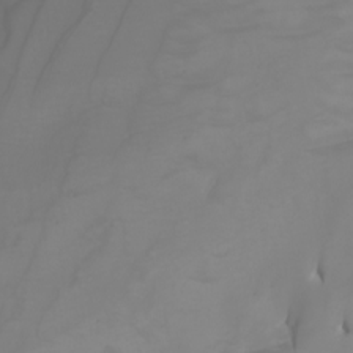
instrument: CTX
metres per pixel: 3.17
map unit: Nhu
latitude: -5.3887
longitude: -92.8758
